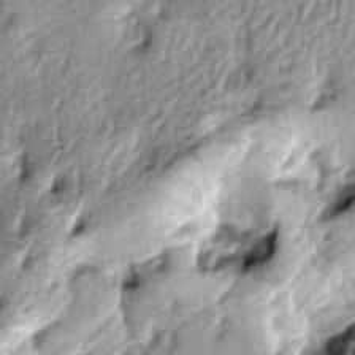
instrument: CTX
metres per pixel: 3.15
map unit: lAa
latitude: -6.3495
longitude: -124.7624
